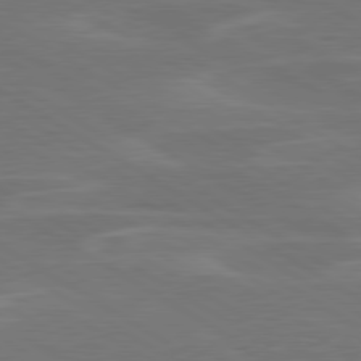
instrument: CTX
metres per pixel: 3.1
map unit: lApd
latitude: 79.8395
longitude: -126.4979
